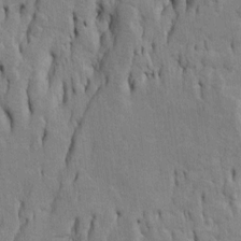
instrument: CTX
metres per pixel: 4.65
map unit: Htu
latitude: -5.2754
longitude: 151.1809
